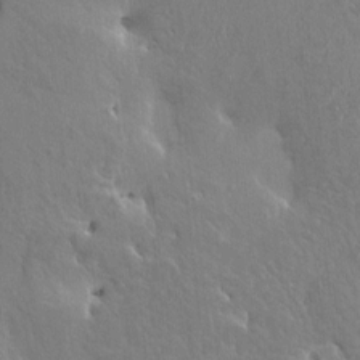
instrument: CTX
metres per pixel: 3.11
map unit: HNhu
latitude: 4.8947
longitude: 4.4440
